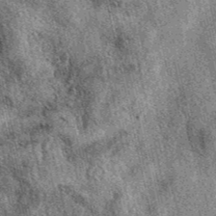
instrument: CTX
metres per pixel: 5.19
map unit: eAb
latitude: 39.9717
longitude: 109.1053
